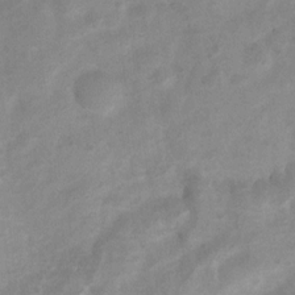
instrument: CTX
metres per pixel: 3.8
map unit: Nhu
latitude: 7.4237
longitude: -23.1214
